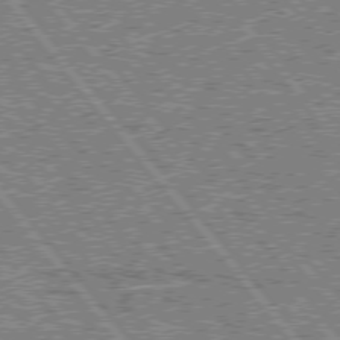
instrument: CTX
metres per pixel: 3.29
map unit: lApd
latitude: 75.6127
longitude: -77.4993
